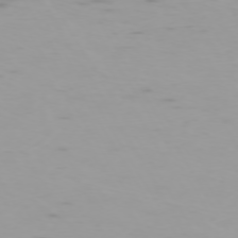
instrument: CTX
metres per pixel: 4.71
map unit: Hpe
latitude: -73.7100
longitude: 4.3117
